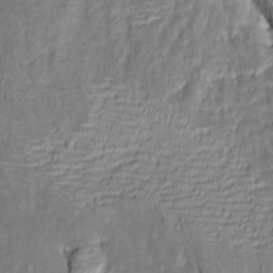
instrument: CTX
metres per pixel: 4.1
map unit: Htu
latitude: -7.3887
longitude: 144.3873
